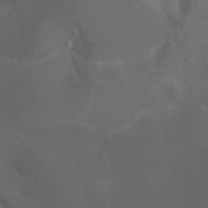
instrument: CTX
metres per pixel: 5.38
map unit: Aa
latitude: -6.6140
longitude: -72.2145
